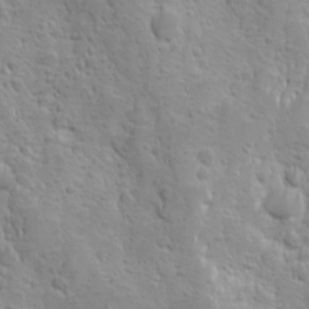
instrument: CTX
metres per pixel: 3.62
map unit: Ave
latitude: 9.9528
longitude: -104.7624
